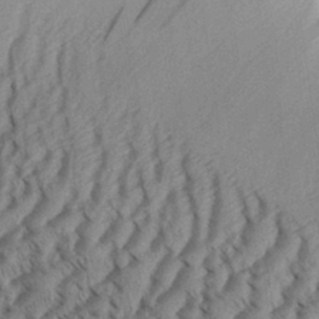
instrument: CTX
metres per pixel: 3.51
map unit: Aa
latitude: 30.0255
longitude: -138.1956
